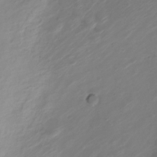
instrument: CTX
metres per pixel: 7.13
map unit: Nve
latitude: -20.1983
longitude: 106.9164
